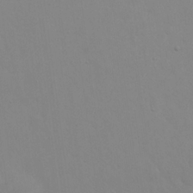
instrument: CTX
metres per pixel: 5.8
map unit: eHh
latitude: 23.5749
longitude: -65.4048
